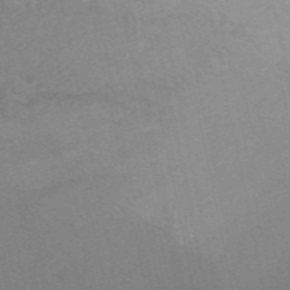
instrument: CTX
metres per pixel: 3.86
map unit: ANa
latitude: 48.8569
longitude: -73.4616
